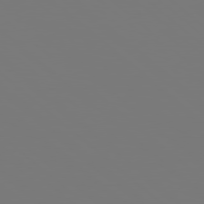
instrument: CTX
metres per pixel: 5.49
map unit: Hpe
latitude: 78.3090
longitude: -163.1781
